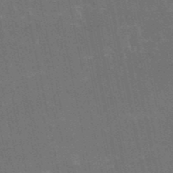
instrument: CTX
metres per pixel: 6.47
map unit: HNb
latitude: -52.2739
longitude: -40.1010
